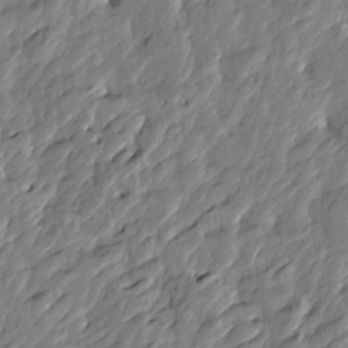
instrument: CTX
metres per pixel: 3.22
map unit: Htu
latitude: -3.4076
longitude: 179.9556
